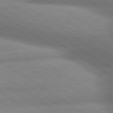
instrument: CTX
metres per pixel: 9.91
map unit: lApd
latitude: 79.9717
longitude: -168.7435
